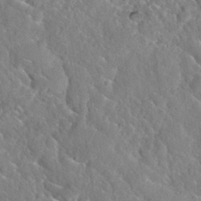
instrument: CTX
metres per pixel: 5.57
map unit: Nhu
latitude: 30.9325
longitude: -51.4426
